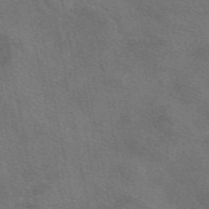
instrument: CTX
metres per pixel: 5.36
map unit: eAb
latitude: 50.7435
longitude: 110.6896
